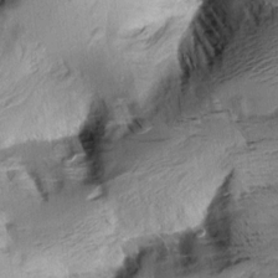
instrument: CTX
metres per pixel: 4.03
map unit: Aa
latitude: 10.0633
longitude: -141.8583
